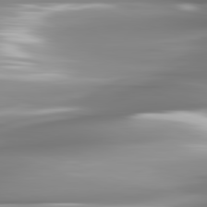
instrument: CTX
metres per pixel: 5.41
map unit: lApd
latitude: 82.0255
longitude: -143.8017
